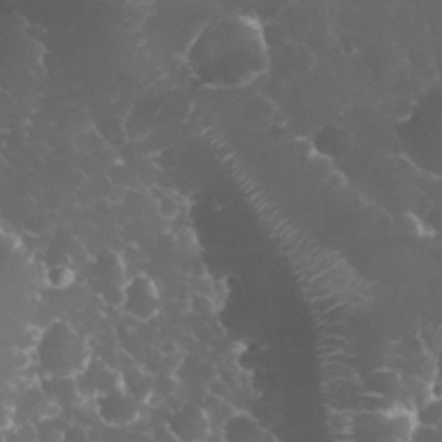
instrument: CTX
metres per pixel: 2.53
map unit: eHh
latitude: 33.1781
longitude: -63.3482
